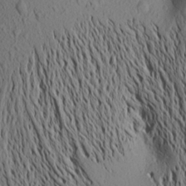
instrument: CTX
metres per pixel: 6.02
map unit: Aa
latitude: 18.4790
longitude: -148.0822
